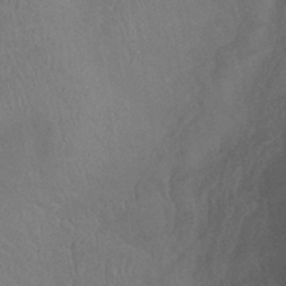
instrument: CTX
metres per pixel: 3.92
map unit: lHb
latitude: -38.3306
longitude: 73.8989
